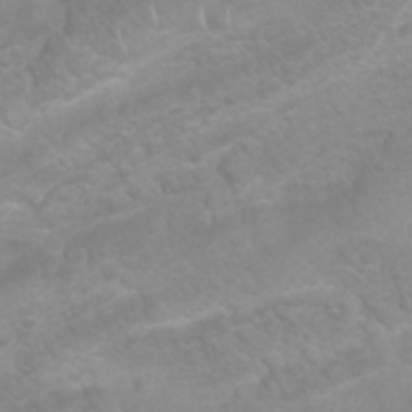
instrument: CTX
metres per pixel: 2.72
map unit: Nhu
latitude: 26.8191
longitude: -62.3279
